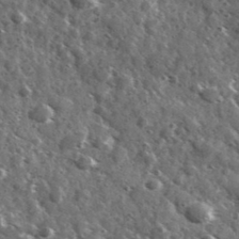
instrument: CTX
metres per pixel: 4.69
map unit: Ave
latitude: 37.8584
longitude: -107.8394
